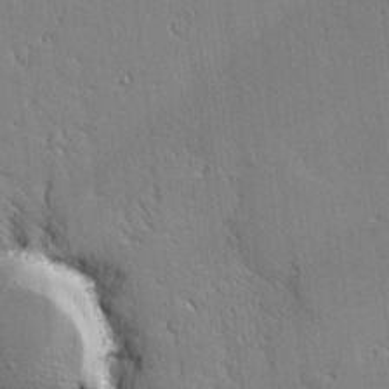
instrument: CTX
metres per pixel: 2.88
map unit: lAvf
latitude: -1.7856
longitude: -109.5182
